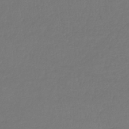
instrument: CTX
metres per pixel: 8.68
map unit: lHb
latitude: -43.1242
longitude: 69.2376
